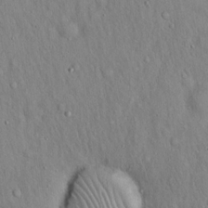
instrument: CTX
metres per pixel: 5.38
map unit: Hto
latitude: 16.4412
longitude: -58.3845
